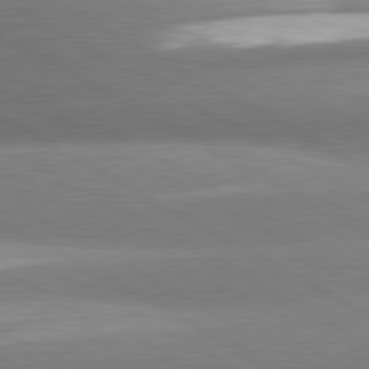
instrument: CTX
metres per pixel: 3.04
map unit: lApd
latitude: 80.5546
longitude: -163.3671
